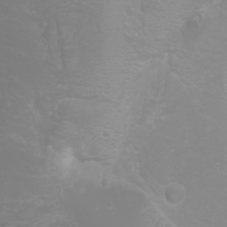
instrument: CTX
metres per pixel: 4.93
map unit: Nhu
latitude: -0.3685
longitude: -77.4993
